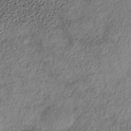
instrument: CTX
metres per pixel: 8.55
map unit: Nhe
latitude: -38.4440
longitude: -147.0270
